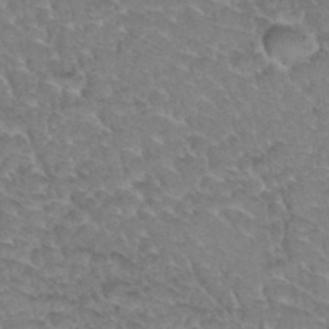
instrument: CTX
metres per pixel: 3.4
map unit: Hto
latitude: 34.4034
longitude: -48.0444
